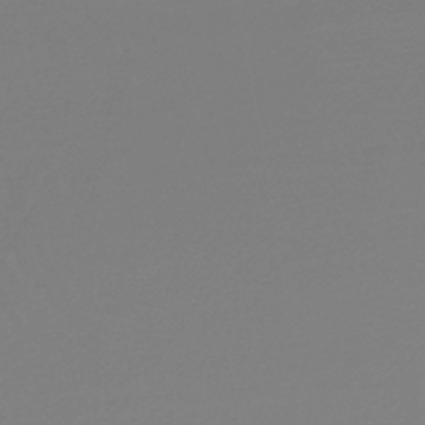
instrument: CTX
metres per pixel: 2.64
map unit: lHb
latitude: -45.0675
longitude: 71.1242
